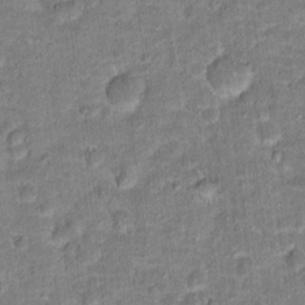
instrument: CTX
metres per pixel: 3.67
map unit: Hto
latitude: 15.7639
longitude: -38.8191
